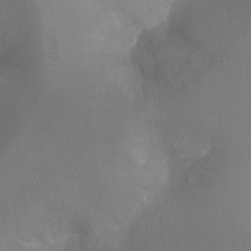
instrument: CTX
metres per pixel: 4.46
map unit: Ht
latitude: -17.4833
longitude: -43.9339
